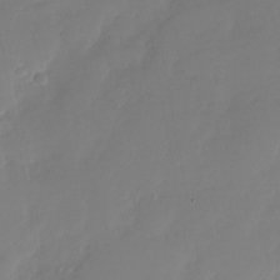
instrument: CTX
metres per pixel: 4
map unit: Nhu
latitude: -27.5588
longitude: -61.5182
